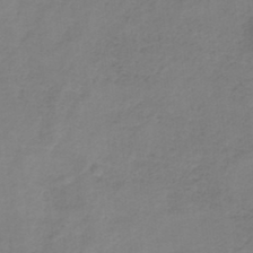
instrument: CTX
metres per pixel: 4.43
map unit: HNb
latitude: -33.7856
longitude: 56.8219
